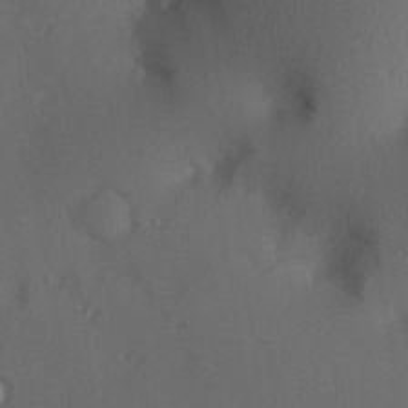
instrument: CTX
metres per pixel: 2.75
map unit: Hve
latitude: 13.4616
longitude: -90.2145
